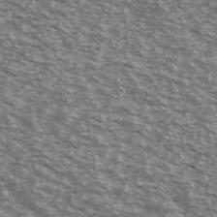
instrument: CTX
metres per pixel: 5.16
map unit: Ave
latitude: 40.4978
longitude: -109.6127
